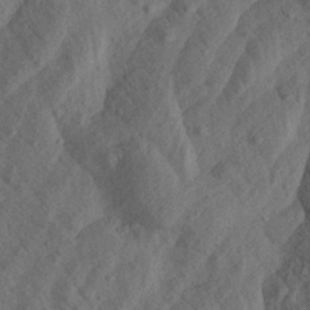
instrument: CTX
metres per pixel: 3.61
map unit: Aa
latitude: 23.9528
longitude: -143.5938
